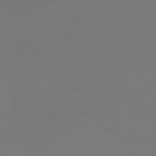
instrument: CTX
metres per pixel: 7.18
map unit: Ap
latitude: -76.2173
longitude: -79.5749
